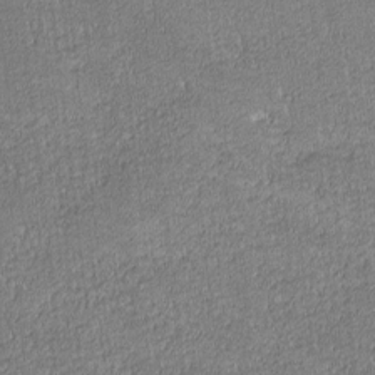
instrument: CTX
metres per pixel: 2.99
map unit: lHvf
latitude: -12.4251
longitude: -103.8772
